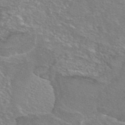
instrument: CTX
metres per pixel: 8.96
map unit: eAb
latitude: 45.4426
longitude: 106.2362
